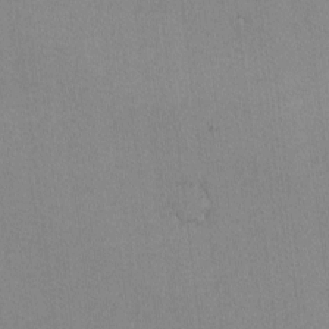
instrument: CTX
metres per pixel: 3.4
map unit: lAvf
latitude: -6.5384
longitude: -114.2900
